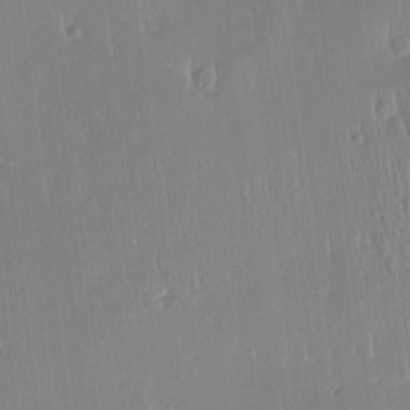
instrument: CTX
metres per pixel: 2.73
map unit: Htu
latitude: -5.1053
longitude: 173.8611
